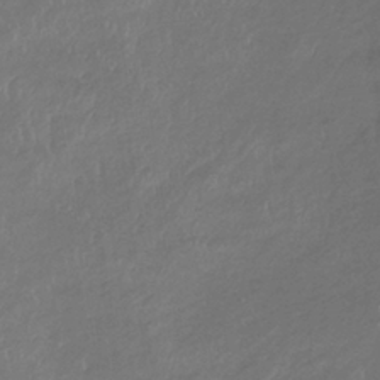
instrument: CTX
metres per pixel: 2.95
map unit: lHb
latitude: -38.1039
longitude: 73.7855
